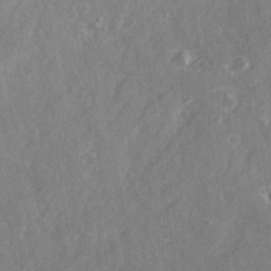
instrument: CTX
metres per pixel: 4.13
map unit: Ave
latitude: 21.4427
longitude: -132.5168
